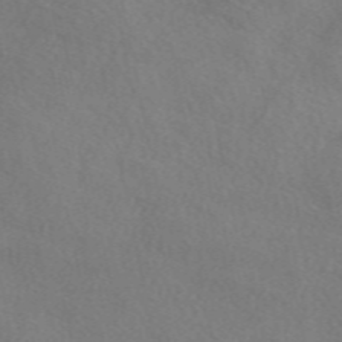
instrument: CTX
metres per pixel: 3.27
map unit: eAb
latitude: 50.2522
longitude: 117.5021
